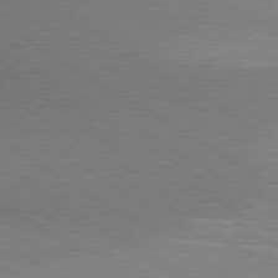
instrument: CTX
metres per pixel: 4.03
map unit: lApd
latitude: 80.3845
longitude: 126.5951
